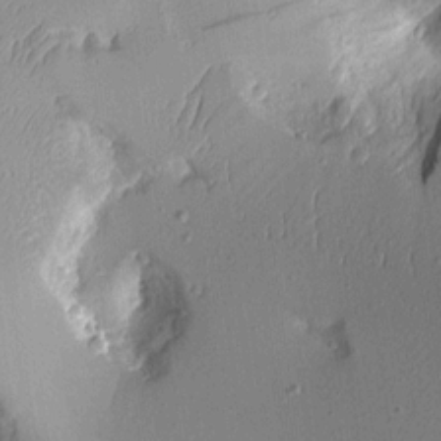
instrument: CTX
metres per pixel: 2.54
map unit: Aa
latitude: 10.0255
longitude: -127.8772
